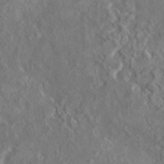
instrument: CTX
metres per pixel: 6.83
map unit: HNhu
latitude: 5.4048
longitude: 10.1984
